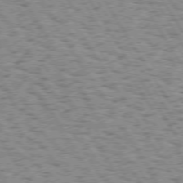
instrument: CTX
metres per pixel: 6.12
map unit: Hpe
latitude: 73.3104
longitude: -133.4993
